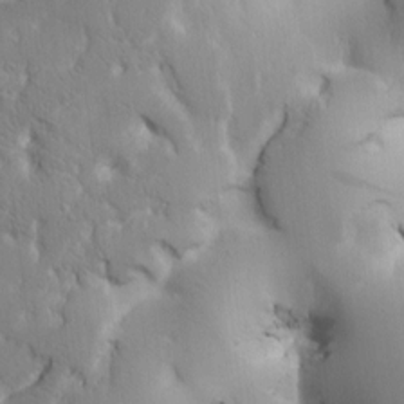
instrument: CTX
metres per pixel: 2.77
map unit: Htu
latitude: -0.4629
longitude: 171.0864
